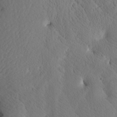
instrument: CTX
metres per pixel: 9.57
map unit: Htu
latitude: -2.8974
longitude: 168.3117
